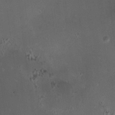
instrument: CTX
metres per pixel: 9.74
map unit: HNhu
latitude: 6.4412
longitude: 10.0661
